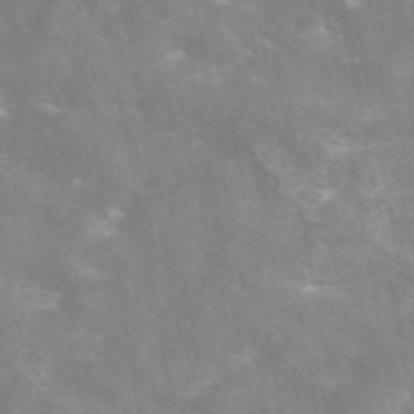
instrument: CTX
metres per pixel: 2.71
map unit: eAb
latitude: 45.9717
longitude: 124.7085
